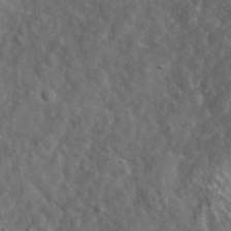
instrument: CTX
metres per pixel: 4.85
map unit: lHvf
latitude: 36.6491
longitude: -87.9528
